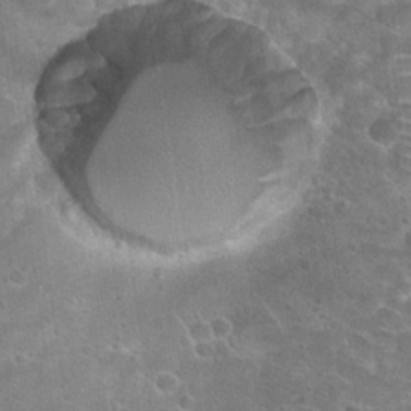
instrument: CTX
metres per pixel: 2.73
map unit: Hto
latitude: 23.4804
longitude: -44.1766
